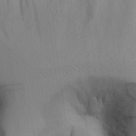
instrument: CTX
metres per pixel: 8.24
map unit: Aa
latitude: 25.4237
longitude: -132.1200
